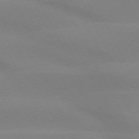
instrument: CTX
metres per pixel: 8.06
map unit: lApd
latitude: 73.5183
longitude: -48.5357
